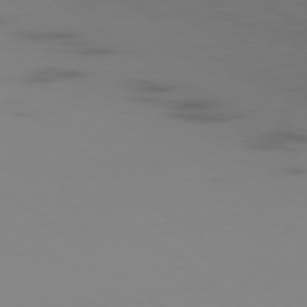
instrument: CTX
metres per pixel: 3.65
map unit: Ap
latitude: -78.1605
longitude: -66.4790
